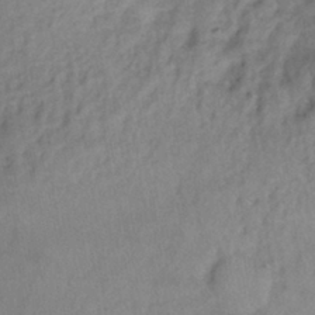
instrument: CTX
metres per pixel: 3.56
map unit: Ht
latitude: -1.0676
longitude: -33.0836
